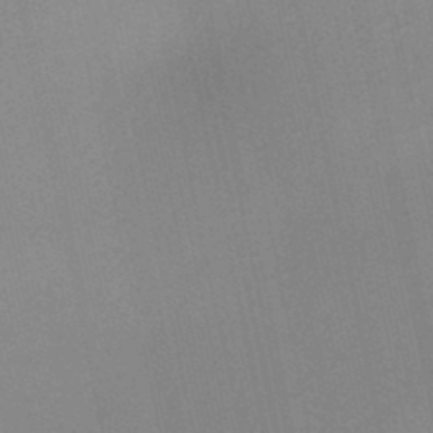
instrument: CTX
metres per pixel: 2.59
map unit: HNb
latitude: -46.1039
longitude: -41.8016
